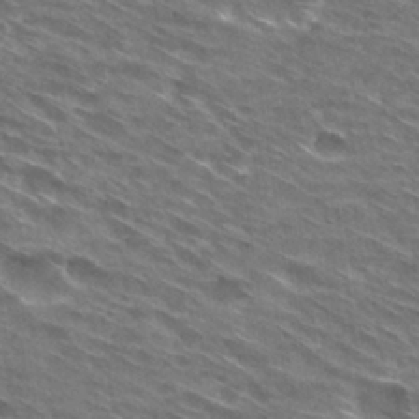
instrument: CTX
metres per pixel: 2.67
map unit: Hto
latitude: 29.9906
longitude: -44.7246
